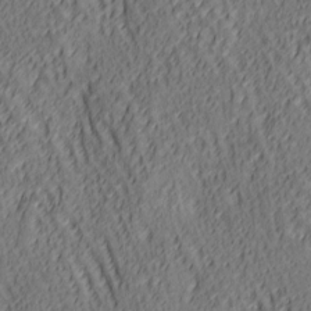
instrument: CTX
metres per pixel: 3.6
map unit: lAa
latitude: 4.3656
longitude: -116.5546
